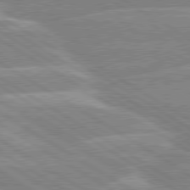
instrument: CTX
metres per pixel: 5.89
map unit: lApd
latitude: 80.1200
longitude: -130.9325
